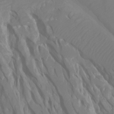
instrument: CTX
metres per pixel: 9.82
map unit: Ht
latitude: -6.9919
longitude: -27.8583
